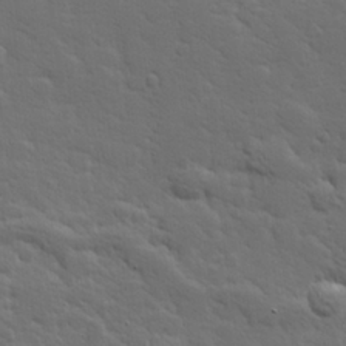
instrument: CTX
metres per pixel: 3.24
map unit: Hve
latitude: 26.2901
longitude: 144.5196
